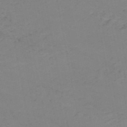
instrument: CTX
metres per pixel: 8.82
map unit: HNb
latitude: -52.3117
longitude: -51.9528
